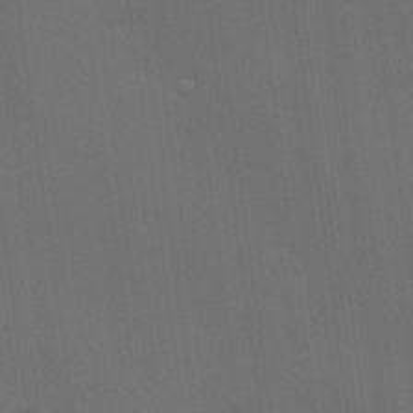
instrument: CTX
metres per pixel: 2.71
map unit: Hve
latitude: 27.5938
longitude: -92.7624
